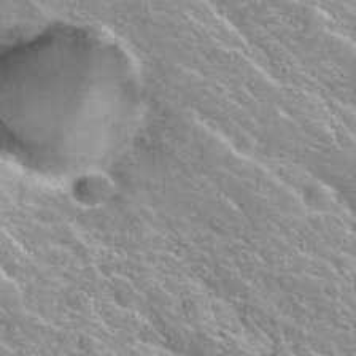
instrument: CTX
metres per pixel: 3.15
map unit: Nhu
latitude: 28.4790
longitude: -51.8583
